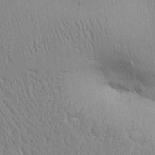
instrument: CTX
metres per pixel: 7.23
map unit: Aa
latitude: 31.4805
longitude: -144.6301
